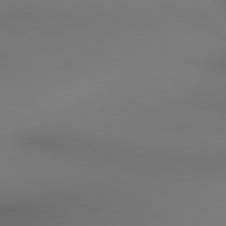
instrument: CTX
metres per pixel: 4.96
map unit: lApd
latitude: 80.4601
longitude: 137.9556
